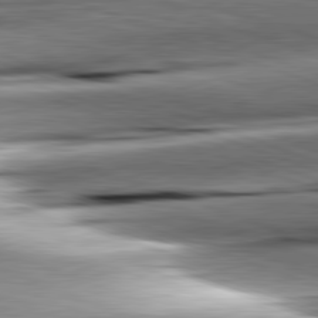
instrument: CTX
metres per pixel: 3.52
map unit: lApd
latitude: 81.7261
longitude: -151.9717
